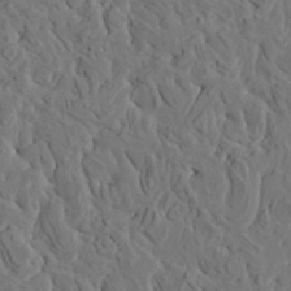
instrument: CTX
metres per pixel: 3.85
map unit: HNhu
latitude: 5.6694
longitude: -0.5168
